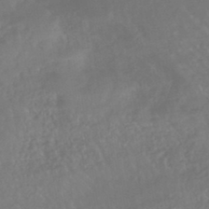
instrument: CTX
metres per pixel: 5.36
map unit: lHb
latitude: -43.3698
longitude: 75.5966
